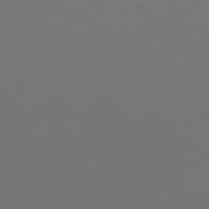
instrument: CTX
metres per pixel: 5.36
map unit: Hpe
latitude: 78.9136
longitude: 176.6896
